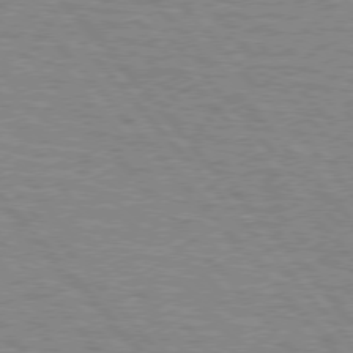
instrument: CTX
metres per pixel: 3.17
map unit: lApd
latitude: 75.8205
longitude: -75.4426
